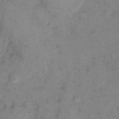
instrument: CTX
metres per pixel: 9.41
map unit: eHh
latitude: 11.4616
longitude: -62.8380
